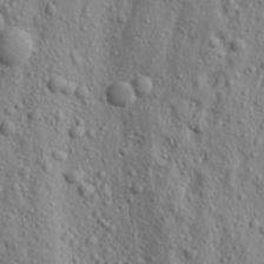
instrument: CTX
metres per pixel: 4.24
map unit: lAa
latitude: 22.1200
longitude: -137.9339
